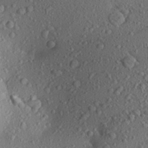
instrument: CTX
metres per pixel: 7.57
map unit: Aa
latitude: 23.4426
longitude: -144.5357
